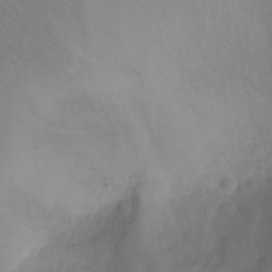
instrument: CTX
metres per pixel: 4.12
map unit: Nhu
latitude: -15.5966
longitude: -26.3278
